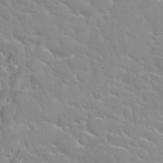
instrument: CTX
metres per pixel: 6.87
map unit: Nhu
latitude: 31.5183
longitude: -51.0269
